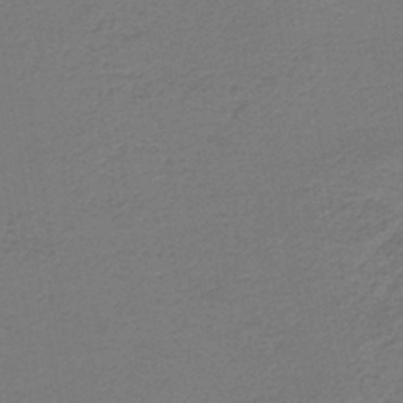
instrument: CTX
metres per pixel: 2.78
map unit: HNb
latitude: -43.1431
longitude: 49.8234
